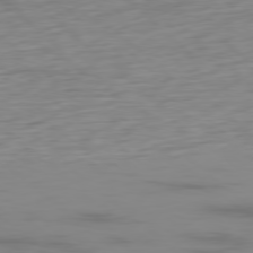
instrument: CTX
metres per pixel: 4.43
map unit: Ap
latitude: -78.8219
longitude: -71.5938
